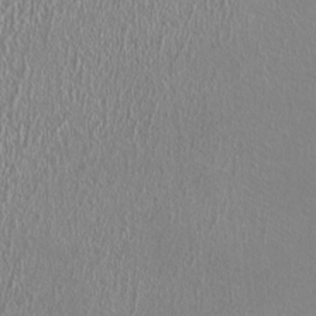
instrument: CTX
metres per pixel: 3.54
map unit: HNhu
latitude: -0.6519
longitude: 0.8219
